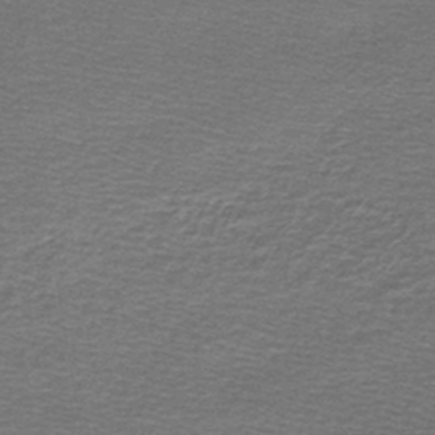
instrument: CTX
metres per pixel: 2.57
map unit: lHb
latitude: -44.7085
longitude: 57.1053
